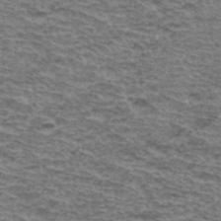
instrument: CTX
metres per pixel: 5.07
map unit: Hto
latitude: 37.1781
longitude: -43.4238
